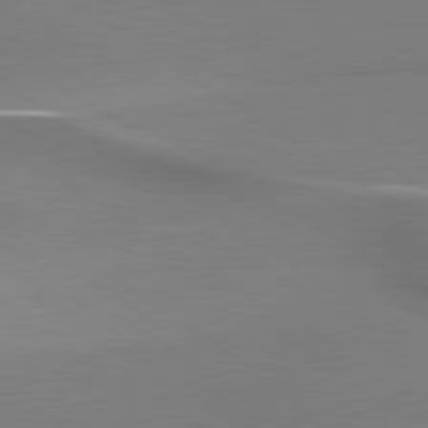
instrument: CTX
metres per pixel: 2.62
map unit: lApd
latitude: 79.6883
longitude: 178.1983
